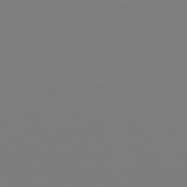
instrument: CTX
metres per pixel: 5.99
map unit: Hpe
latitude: 78.8002
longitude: -167.0080
